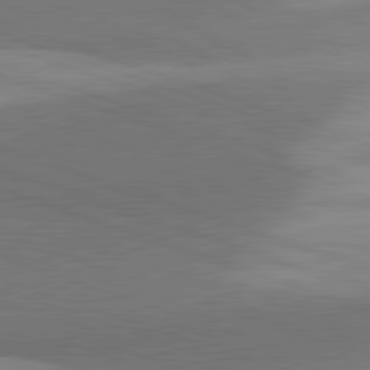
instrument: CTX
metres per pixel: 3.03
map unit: lApd
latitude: 81.6694
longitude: 134.7463
